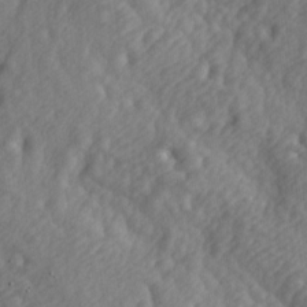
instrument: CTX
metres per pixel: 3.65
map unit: lAa
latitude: -5.0108
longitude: -123.3671
